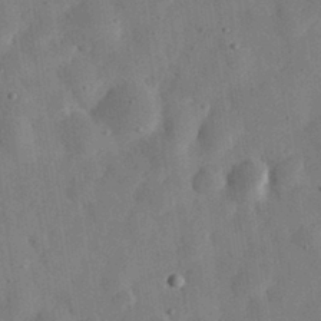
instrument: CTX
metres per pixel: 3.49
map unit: eHh
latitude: 30.3657
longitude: -75.6883
